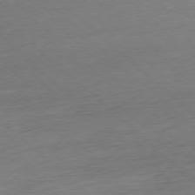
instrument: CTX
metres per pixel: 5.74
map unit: Ap
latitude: -77.5021
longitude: -64.1011
